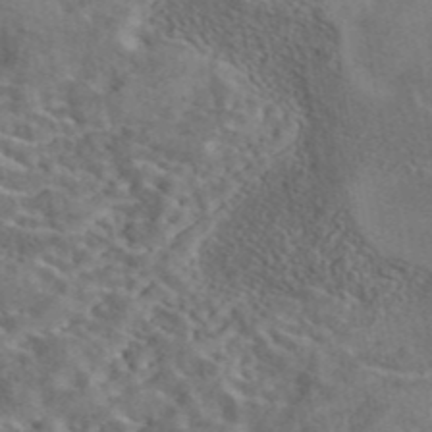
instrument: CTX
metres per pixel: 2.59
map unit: eAb
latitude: 43.2159
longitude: 110.8030
